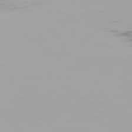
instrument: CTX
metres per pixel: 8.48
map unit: Hpe
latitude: 76.1389
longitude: -142.8569
